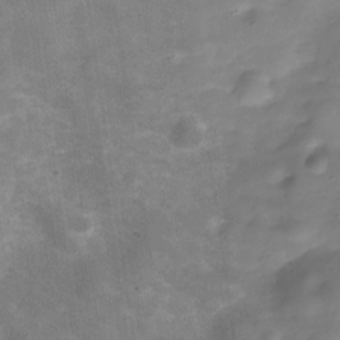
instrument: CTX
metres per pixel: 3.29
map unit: Hve
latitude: -30.4251
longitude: 93.8611
